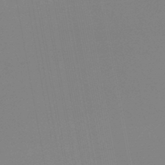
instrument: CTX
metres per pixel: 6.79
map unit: lHb
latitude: -46.5384
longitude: 68.9919
